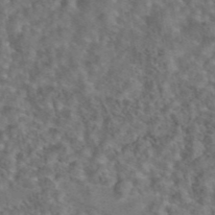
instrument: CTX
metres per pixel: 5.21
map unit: eAb
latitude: 43.7450
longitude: 108.0283
